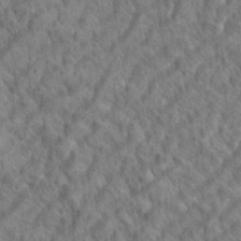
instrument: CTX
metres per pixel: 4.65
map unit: eHh
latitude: 37.3671
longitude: -137.8017
